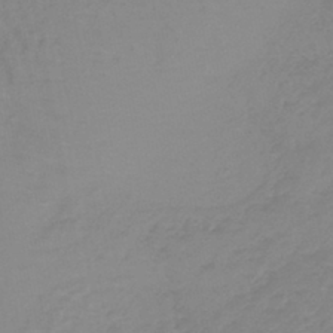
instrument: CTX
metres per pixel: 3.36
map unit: lHb
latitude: -40.6140
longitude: 65.2565
